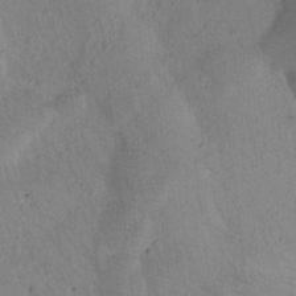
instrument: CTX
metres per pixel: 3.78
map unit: Htu
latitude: -0.4629
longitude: 172.5762
